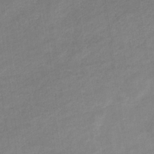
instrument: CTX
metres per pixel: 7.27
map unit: eHb
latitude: -33.8612
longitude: 72.8408
